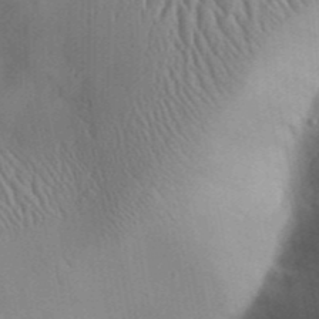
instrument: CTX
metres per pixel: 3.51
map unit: Aa
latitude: 31.8206
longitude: -142.7435
